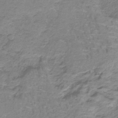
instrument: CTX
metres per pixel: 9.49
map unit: HNb
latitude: -35.4643
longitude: 56.7085
